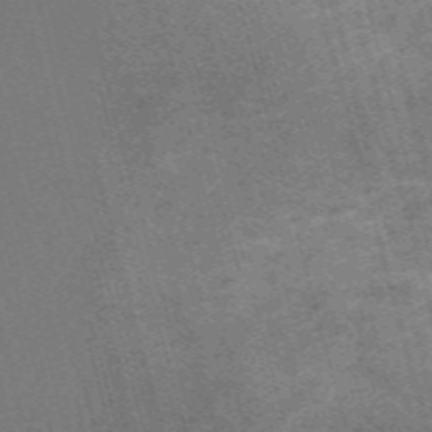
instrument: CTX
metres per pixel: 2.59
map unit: Nve
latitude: -59.3698
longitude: 63.6533
